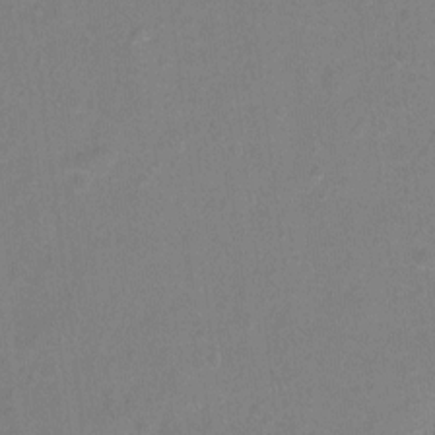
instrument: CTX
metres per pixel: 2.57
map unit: Hto
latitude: -5.7477
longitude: -35.6505
